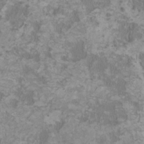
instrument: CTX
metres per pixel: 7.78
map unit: HNhu
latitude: 1.6694
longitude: -2.1011
